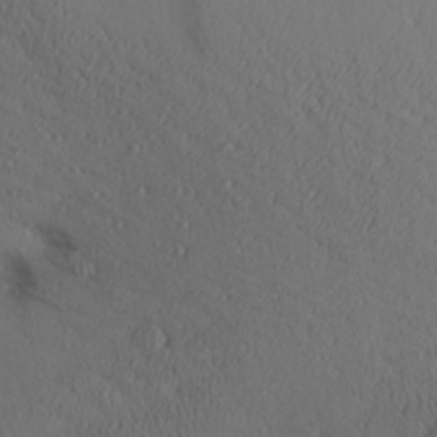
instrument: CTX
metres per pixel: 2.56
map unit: Aa
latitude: 28.2711
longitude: -144.9136
